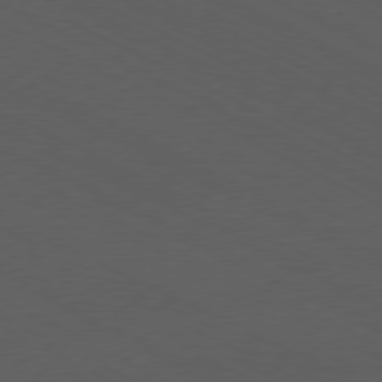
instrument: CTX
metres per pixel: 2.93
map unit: Ap
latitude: -77.2943
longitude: -74.5546
